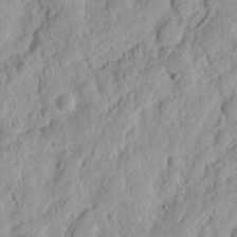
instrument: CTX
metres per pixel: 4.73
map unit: Nhu
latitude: 13.1214
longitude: -73.7828
